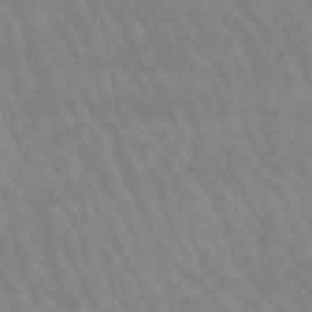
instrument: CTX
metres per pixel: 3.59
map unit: lHb
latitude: -48.0661
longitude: 75.4833
